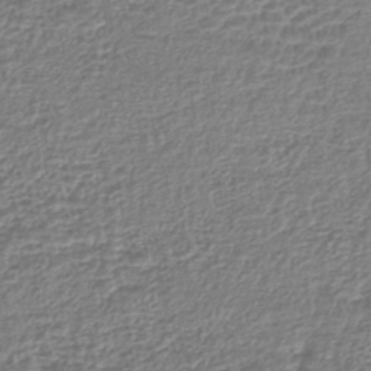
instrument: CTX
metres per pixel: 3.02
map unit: lHb
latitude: -42.8785
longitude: 76.1795
